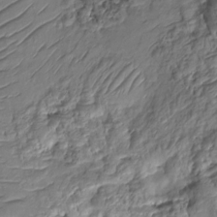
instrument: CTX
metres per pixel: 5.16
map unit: HNhu
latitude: -21.0864
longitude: 84.6329
